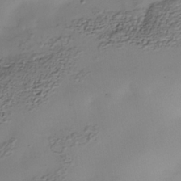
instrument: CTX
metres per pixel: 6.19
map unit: Nhe
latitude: -38.0472
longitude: -116.9514
